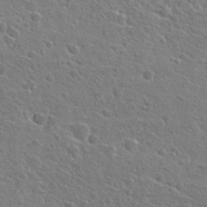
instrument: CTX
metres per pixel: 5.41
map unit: Hto
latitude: 25.8205
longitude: -47.8962
